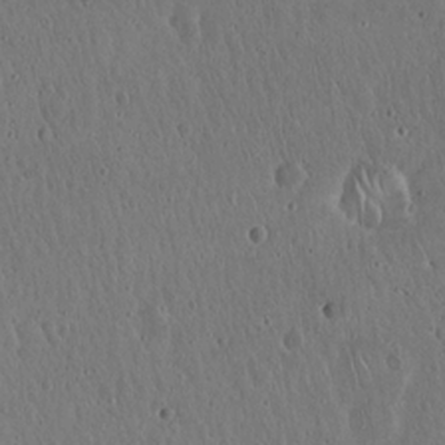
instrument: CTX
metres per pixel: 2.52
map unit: Hto
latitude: 17.9339
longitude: -59.4238
